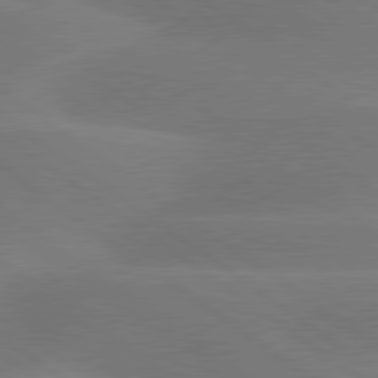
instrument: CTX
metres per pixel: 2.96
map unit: lApd
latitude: 79.8773
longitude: -89.4805
